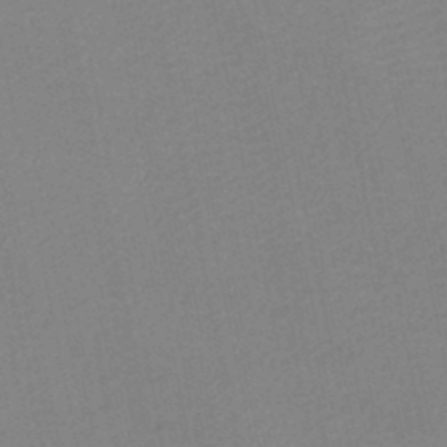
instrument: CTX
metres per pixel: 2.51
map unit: lHb
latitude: -46.8597
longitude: 61.1053
